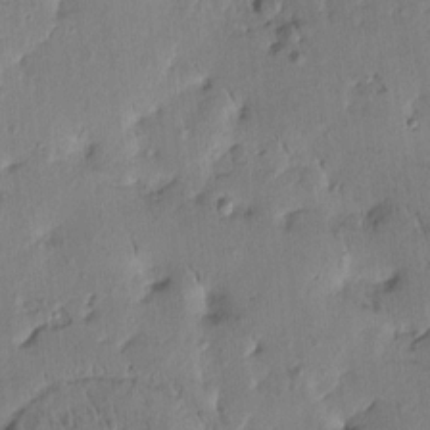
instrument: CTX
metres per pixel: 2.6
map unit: Htu
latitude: -0.5763
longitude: -179.1215
